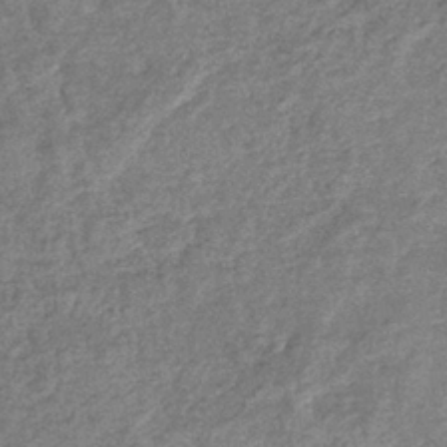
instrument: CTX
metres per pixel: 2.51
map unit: eHb
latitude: -37.3509
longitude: 79.2376
